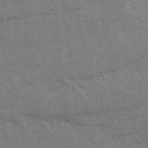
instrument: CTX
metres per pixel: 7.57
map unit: Ave
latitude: 16.1200
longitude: -138.8380
